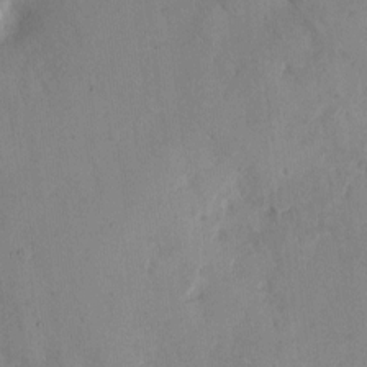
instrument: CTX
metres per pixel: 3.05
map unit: eHh
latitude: 12.5168
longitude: -62.1389
